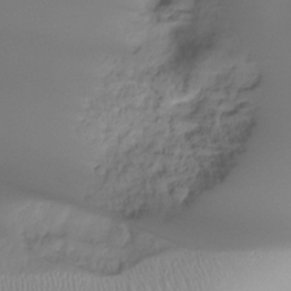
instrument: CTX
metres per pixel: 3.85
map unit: Ht
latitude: -16.0283
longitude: -44.4601
